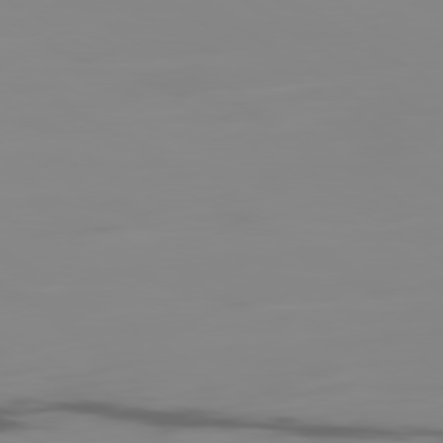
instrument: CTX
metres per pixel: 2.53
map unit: Ap
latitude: -79.7855
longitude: -60.1766
